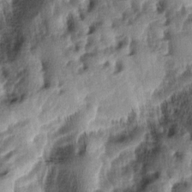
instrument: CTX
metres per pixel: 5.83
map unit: lAa
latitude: -5.1998
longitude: -123.8772
